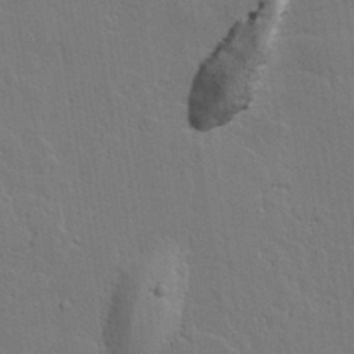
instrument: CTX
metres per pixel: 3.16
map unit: lAvf
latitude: 23.8583
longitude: -110.2334
